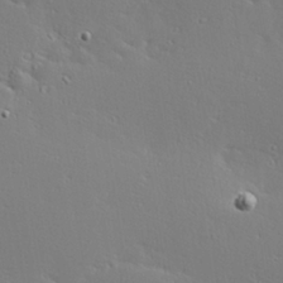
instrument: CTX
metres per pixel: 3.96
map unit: Hve
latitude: 24.4412
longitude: -98.2333
